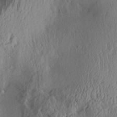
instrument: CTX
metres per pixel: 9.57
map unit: Aa
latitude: 29.2537
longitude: -135.4237
